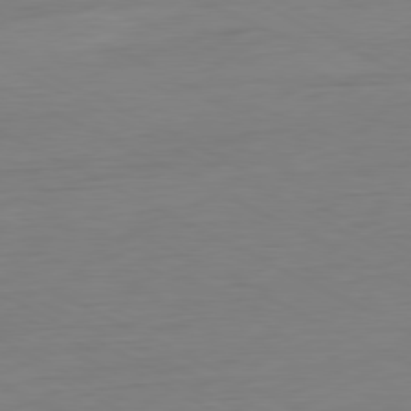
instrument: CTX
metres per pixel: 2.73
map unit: Ap
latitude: -80.8030
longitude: -77.4426
